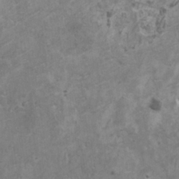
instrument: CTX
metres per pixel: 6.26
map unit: HNhu
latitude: -1.1432
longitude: 2.3873
